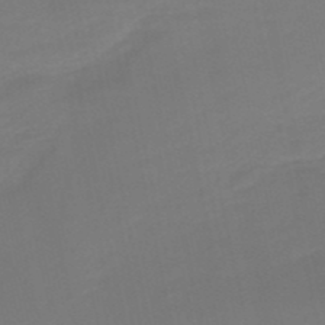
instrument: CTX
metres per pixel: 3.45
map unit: HNb
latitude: -51.7855
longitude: -46.5735
